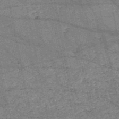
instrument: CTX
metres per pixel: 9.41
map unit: HNb
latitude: -53.7288
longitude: -40.0822
